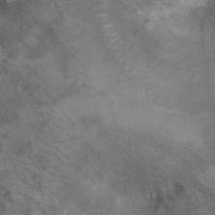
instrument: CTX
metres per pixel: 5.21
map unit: Ht
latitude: 11.7828
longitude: -31.9151
